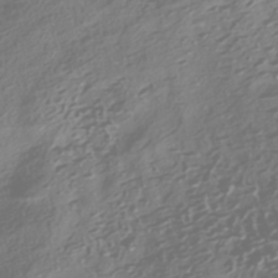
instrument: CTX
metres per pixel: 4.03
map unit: HNhu
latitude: -42.3495
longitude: 106.1417
